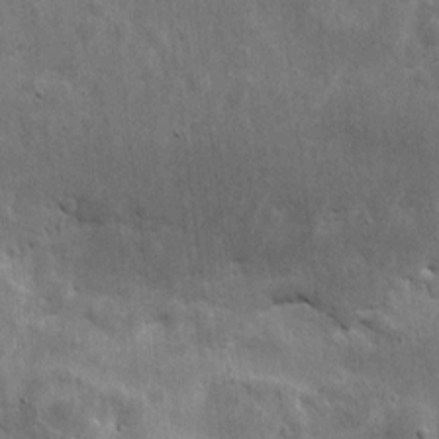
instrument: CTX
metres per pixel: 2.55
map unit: eHh
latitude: 7.9717
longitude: -72.7436
